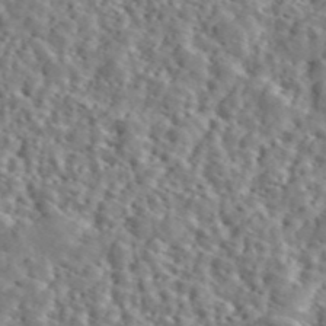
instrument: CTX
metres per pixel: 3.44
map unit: ANa
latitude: 46.4601
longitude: 49.1620
